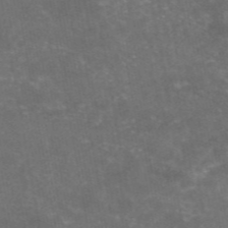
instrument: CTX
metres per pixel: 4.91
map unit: eAb
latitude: 46.8380
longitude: 124.8030
